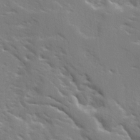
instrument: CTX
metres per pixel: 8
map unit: Ave
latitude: 15.5938
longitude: -130.4034
